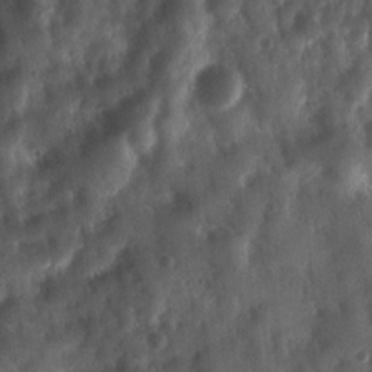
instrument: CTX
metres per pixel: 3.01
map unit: Ave
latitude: 17.8017
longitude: -131.5183
